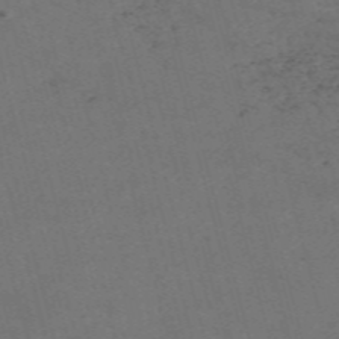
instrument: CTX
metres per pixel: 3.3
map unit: Nve
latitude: -59.0675
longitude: 51.8611
